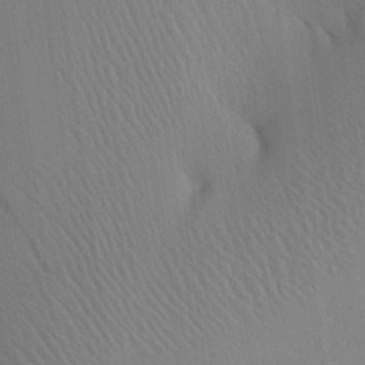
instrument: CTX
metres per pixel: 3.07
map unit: Aa
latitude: 26.1578
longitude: -137.8206
